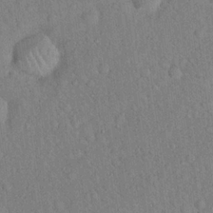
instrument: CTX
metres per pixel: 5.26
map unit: Hto
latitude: 18.5356
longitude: -52.8569
